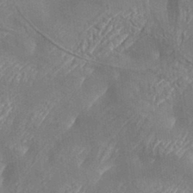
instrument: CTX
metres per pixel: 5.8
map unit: Aa
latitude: 33.6316
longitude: -133.9528
